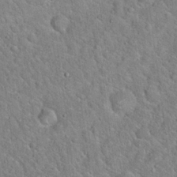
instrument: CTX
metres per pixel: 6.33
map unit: Hto
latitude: 18.8569
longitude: -51.4804
